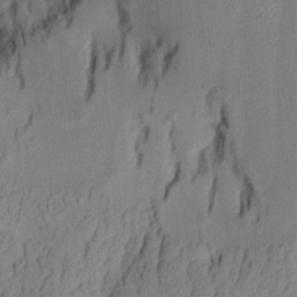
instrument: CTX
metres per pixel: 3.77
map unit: Aa
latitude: 7.6127
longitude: -128.0633
